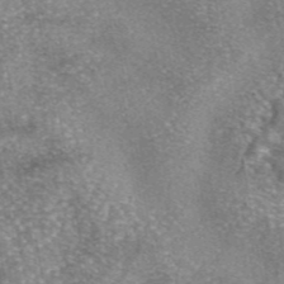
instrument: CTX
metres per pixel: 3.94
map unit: eAb
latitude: 45.9717
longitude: 103.5210
